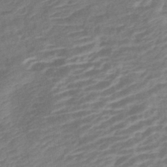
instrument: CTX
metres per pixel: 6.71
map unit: lHb
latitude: -41.3887
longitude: 76.9920
